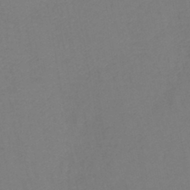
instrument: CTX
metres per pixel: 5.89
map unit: lHb
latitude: -42.3117
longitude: 76.5196
